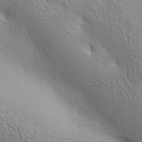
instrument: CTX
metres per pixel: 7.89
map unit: lAa
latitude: -4.8786
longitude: -121.7072
